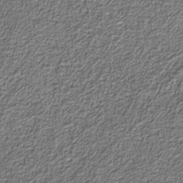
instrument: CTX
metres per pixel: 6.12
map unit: eAb
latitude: -39.7667
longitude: 51.5588
